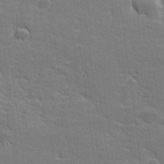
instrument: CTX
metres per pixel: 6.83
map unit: lHvf
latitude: 26.4034
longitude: 142.1605
